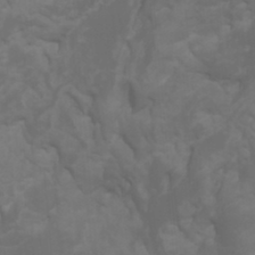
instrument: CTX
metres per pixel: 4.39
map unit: Htu
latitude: -0.8030
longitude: -78.1200
